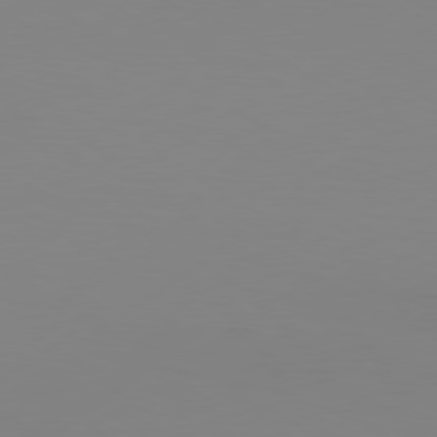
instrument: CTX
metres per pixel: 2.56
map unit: Hpe
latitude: 78.0255
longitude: -129.9528
